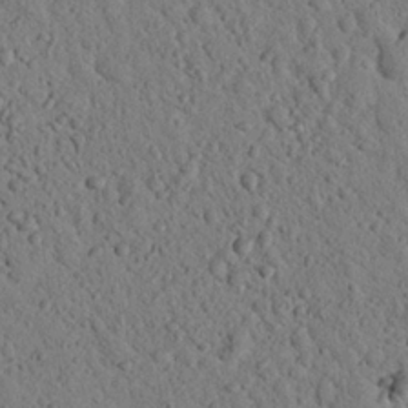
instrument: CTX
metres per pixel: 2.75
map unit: Nhu
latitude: 22.7813
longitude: -76.5356
